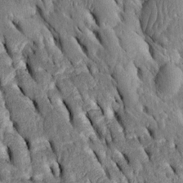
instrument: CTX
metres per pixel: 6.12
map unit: Htu
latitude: -2.5573
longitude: 151.3887
